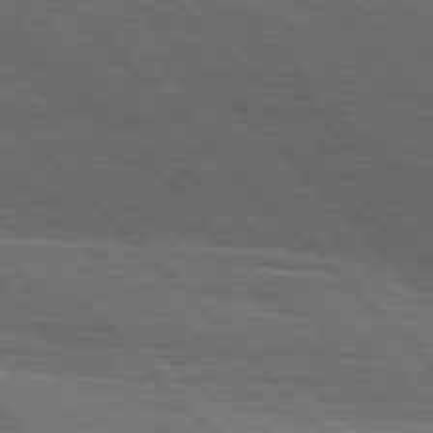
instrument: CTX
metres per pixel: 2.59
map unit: Hpe
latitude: 77.5371
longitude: -126.5357
